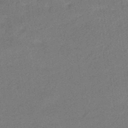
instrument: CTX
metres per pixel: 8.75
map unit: HNhu
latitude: -43.5210
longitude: 90.7464
